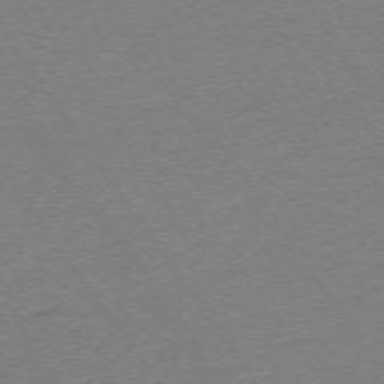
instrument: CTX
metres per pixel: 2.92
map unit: Ap
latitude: -73.7288
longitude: -85.2726
